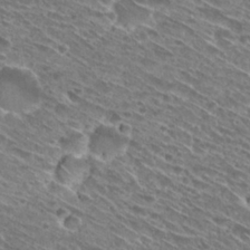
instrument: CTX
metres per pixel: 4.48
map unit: Hto
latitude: 28.7624
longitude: -45.0080
